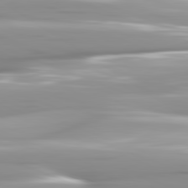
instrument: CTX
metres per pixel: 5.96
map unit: lApd
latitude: 81.7639
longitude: -143.9717
